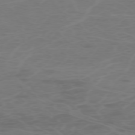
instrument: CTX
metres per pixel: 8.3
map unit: Hpe
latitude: -73.3132
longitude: 5.4454
